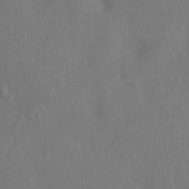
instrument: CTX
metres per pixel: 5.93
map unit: Ht
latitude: -10.3684
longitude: -21.7639
